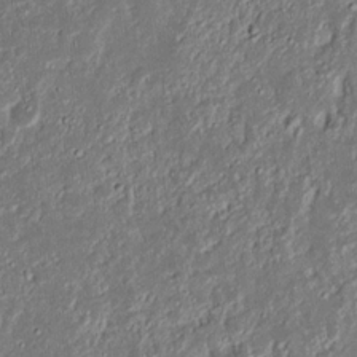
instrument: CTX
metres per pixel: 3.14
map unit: Nhu
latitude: 18.5545
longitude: -72.9892
